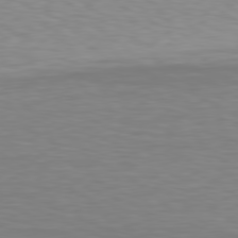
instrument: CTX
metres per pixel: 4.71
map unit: Hpe
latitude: 78.6680
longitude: -121.3104
